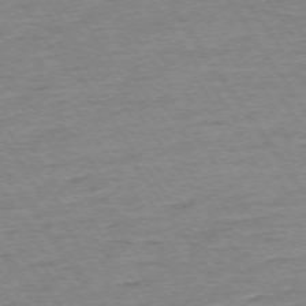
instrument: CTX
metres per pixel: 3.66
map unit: Ap
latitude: -74.4251
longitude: -83.4237
